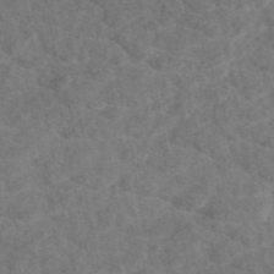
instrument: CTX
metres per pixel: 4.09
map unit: eAb
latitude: 48.6113
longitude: 106.9353
